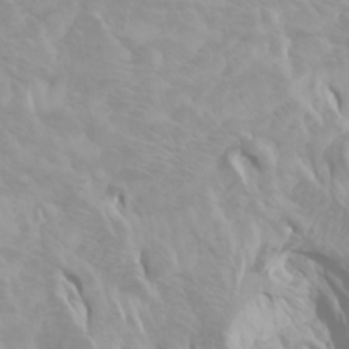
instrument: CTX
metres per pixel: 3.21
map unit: Nhu
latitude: -0.5007
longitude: -75.8583
